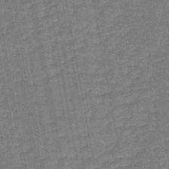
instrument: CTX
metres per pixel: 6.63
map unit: HNb
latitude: -45.3888
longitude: -36.6302
